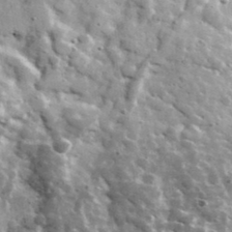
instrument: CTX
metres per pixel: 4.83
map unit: Ave
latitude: 38.2522
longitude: -108.2522
